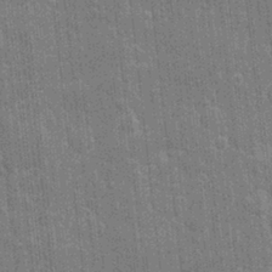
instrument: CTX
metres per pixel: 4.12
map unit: eHh
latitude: 6.2711
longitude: -74.3467
